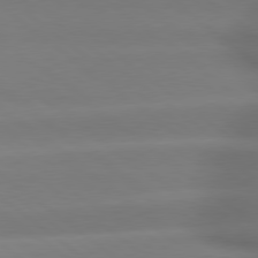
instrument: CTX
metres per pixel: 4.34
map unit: Hpe
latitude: 79.0837
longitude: -133.4426
